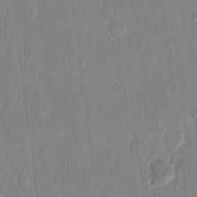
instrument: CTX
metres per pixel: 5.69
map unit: eHh
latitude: 13.5749
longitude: -69.1025
